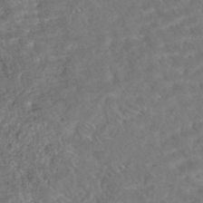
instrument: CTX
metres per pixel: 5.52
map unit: HNhu
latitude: -45.0486
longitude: 100.4251
